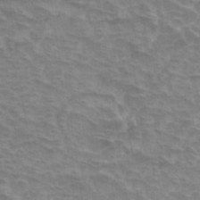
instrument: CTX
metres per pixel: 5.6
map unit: Hto
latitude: 33.3860
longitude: -44.3467
